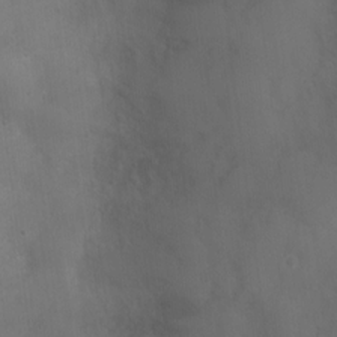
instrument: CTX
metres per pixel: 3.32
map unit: Nhu
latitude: 4.7624
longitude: -17.0270
